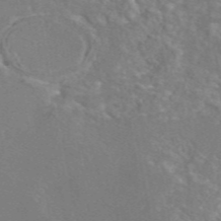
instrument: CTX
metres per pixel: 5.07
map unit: eAb
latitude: 46.5546
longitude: 111.4265
